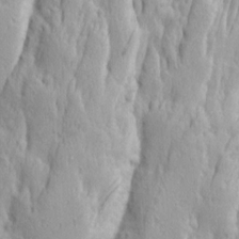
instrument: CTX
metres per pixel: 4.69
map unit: Ave
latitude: 13.9528
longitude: -133.1214
